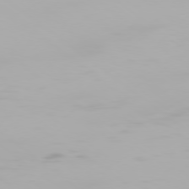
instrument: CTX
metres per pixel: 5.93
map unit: Ap
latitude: -78.9730
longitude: -96.0255
